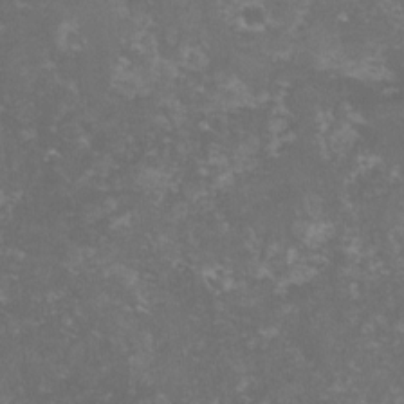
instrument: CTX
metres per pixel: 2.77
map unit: lHvf
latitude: -14.2551
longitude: -99.0836
